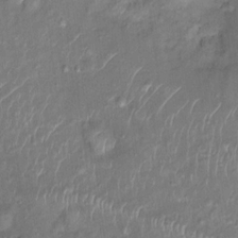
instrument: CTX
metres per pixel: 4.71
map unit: Ht
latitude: 14.5357
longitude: -41.1970
